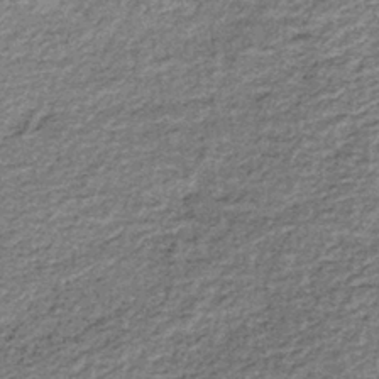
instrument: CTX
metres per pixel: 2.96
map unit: lHb
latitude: -37.1431
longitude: 65.0676
